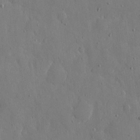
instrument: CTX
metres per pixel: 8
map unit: eHh
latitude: 7.7639
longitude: -68.6869
